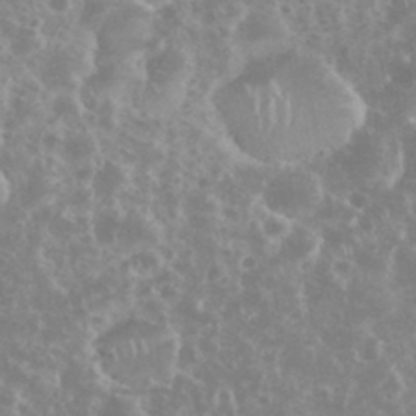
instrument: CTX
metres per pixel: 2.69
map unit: eHh
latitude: 35.2348
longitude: -61.7638
